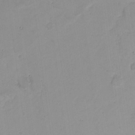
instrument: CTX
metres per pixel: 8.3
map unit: Nhu
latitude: 22.9514
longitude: -62.6491
